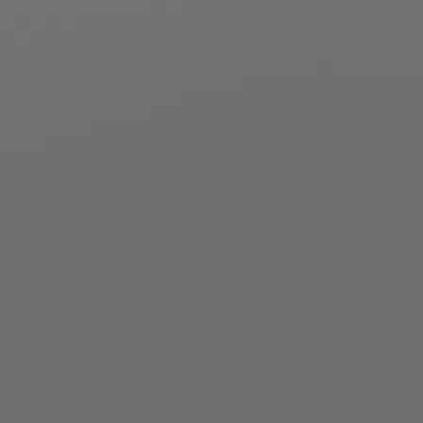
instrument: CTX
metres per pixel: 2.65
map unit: lApd
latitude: 79.8584
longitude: 160.2173
